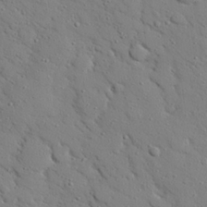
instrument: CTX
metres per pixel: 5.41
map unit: eHh
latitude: 25.7071
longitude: -78.1011
